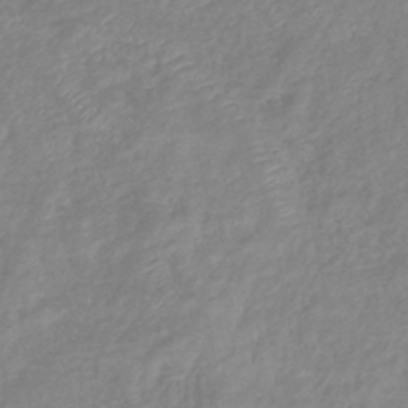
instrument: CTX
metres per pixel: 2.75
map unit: eHb
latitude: -40.0661
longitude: 81.3510
